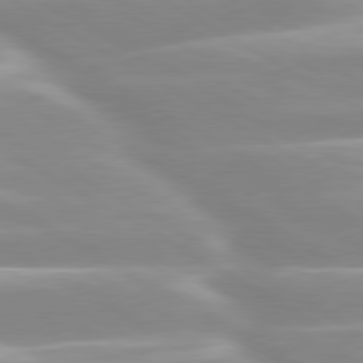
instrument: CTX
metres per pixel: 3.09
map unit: lApd
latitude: 80.1011
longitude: -128.7813
